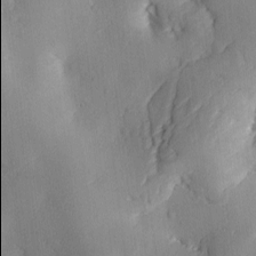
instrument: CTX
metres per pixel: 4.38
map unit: Ave
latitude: -10.4251
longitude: -121.9906
